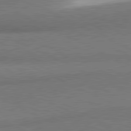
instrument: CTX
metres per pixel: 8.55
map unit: lApd
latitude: 81.0269
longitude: 164.2173
